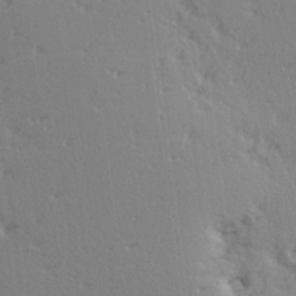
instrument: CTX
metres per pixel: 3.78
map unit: Ave
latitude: 14.6869
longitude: -104.9892
